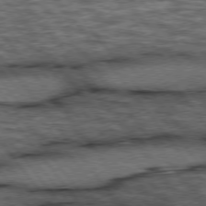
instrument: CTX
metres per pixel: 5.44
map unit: lApd
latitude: 75.9906
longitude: -48.2711
